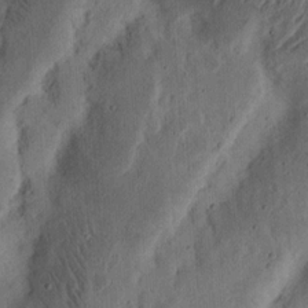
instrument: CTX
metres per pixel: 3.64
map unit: Ht
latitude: 14.7247
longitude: -74.4223
